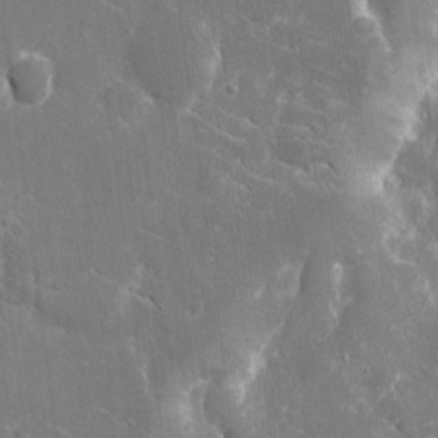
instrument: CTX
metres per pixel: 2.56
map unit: eHh
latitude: 8.6302
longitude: -70.2144
